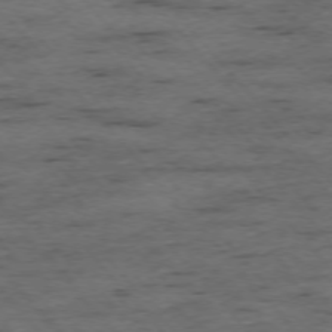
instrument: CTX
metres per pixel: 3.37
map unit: Ap
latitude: -75.8423
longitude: -89.9528
